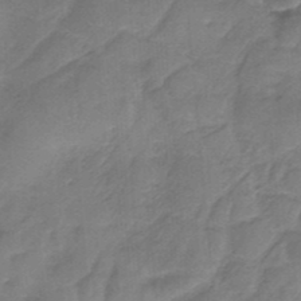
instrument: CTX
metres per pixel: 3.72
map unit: HNb
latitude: -34.2173
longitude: 60.5574
